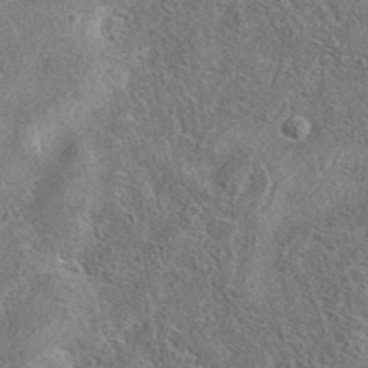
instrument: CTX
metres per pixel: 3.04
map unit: eAb
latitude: 36.9703
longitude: 112.8597
